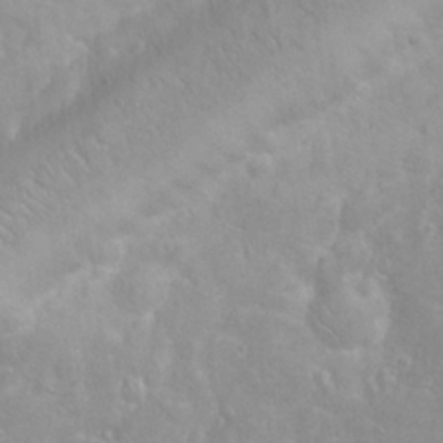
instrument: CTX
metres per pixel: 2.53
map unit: Nhu
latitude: 24.2522
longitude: -61.8205
